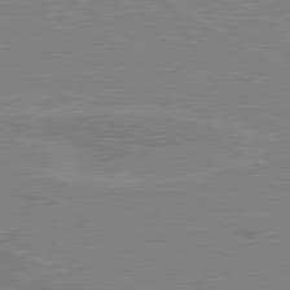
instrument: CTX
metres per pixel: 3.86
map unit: lApd
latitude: 80.4412
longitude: 121.6722
